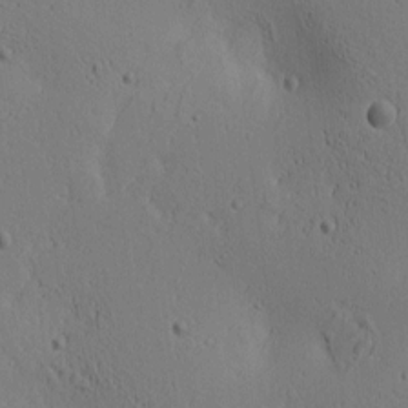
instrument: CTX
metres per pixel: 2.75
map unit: lAa
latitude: 6.7813
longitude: -114.3089
